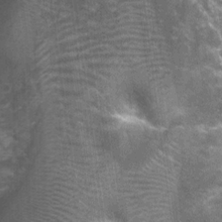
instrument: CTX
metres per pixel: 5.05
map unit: Nhu
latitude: 1.1781
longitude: -17.7638
